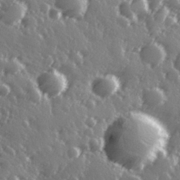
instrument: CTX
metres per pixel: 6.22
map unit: Hve
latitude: 27.5938
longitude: 147.0297
